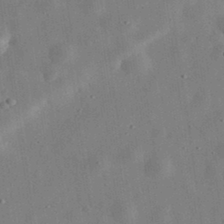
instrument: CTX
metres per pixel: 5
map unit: eHh
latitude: 32.6868
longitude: -75.6505
